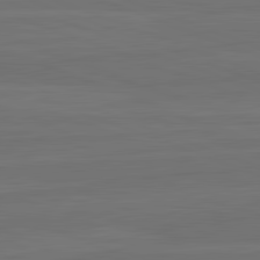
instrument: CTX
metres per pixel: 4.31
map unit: lApd
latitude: 82.4978
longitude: -179.8773
